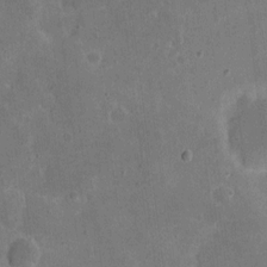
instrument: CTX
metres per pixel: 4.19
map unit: eHh
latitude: 6.5357
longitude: -67.0269
